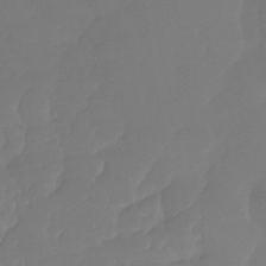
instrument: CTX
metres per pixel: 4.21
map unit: Nhu
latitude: -29.9367
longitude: -63.5560
